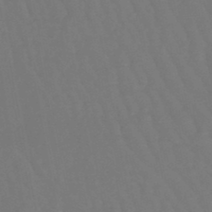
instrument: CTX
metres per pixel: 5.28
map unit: lHb
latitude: -47.0108
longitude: 77.8044
